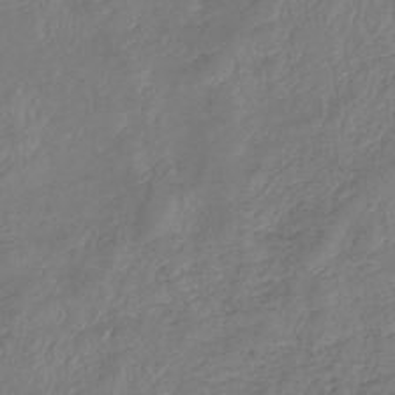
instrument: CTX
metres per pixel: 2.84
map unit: lHb
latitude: -41.2754
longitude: 79.2565
